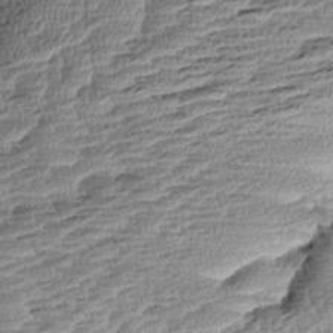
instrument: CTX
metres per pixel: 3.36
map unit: Aa
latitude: 8.2334
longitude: -137.6694
